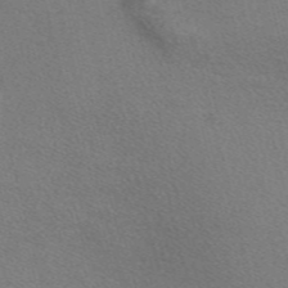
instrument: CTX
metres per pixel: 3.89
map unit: Nve
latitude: -56.5951
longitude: 60.4629
